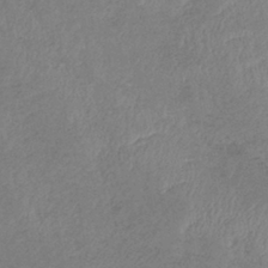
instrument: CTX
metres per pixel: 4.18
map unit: eHb
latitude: -39.1998
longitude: 76.0094
